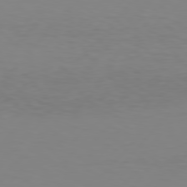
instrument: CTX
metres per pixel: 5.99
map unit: Hpe
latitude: 77.4426
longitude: -124.3467
